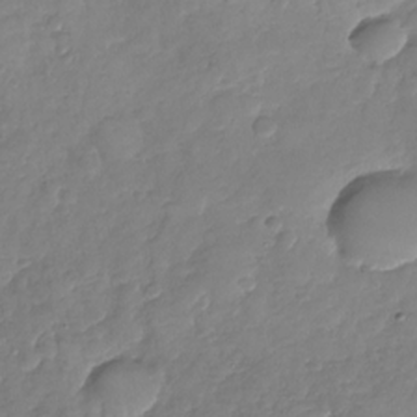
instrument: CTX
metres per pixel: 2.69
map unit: Nhu
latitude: -27.7855
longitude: -64.8002
